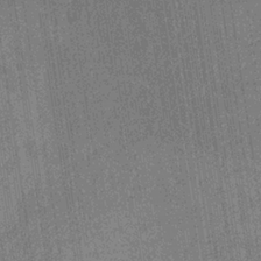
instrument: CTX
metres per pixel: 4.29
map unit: HNb
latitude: -31.3698
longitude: 60.4629
